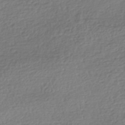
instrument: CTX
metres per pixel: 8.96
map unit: HNhu
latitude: -42.4440
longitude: 98.0661
